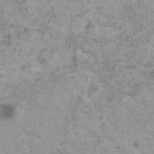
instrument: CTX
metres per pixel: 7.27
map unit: HNhu
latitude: 0.7246
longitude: 3.4454
